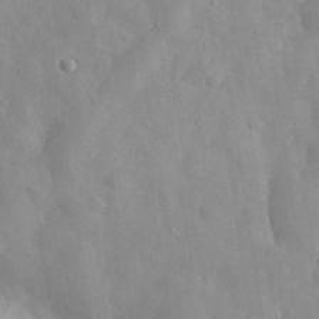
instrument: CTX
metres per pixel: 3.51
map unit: eHh
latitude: 31.7072
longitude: -72.5357
